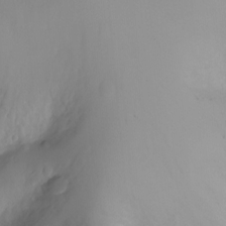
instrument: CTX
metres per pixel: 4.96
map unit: Ht
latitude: -4.0094
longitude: -28.8947
